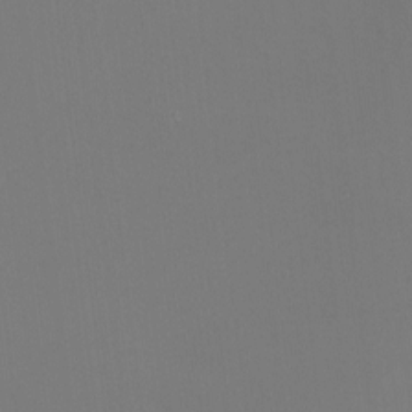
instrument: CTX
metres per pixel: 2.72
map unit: eHh
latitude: -5.8044
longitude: -87.8772
